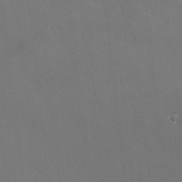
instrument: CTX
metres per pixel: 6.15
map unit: Nhu
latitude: 0.0255
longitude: -78.2523
